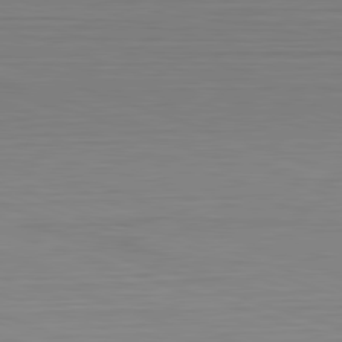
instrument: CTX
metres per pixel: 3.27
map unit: Hpe
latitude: -82.7841
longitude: 7.4832
